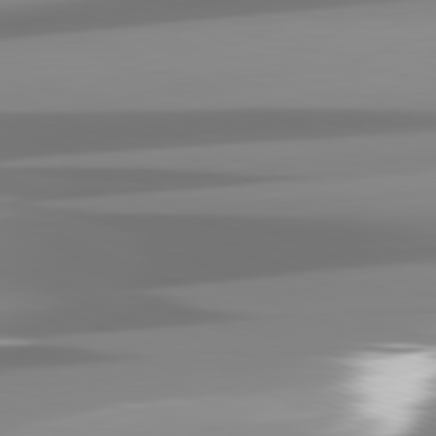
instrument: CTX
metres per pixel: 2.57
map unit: lApd
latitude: 81.8961
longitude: -137.6883
